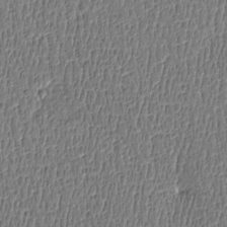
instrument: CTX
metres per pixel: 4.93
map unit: Htu
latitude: -4.9541
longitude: 175.8044
